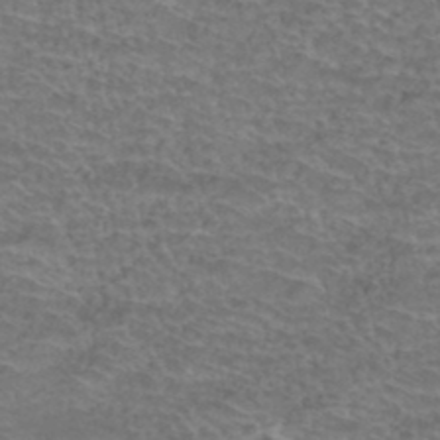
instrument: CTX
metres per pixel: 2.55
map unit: Hto
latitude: 37.8206
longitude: -42.2523
